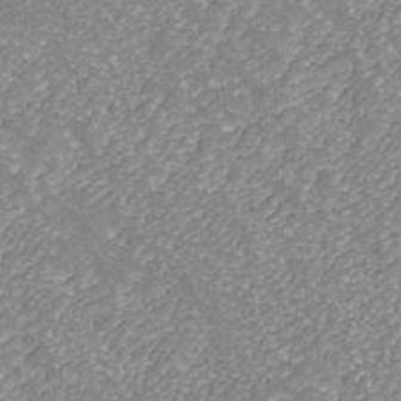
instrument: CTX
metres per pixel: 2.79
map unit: ANa
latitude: 42.8947
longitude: 26.5762
